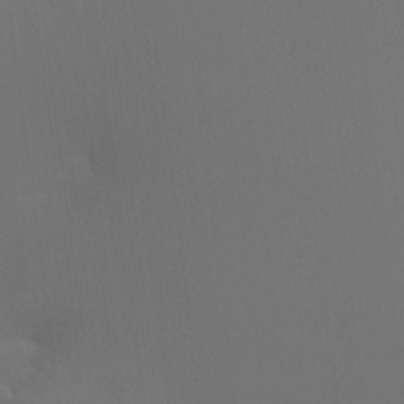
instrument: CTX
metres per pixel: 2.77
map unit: HNhu
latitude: 10.6491
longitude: 11.4643
